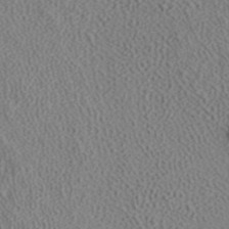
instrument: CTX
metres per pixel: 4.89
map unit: ANa
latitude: 39.4426
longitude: 18.8597
